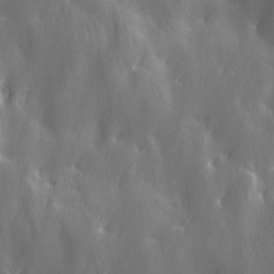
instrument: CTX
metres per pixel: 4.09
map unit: Ave
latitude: 13.0648
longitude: -104.6869
